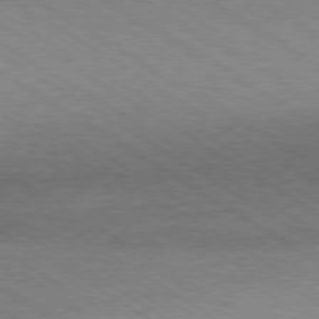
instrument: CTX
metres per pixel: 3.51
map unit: Ap
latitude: -80.0661
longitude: -82.1199
